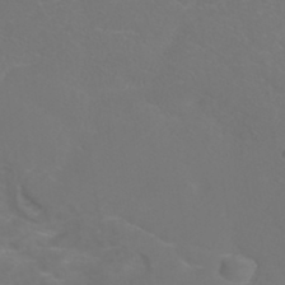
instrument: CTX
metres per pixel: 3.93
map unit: ANa
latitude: 36.6680
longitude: 14.2362
